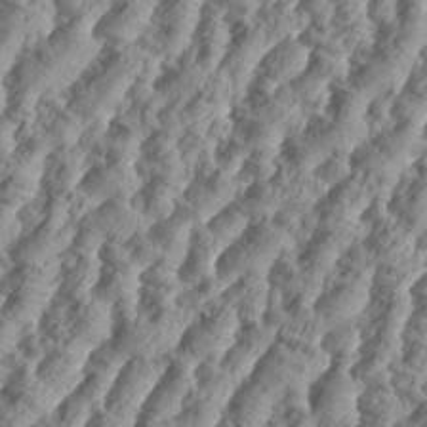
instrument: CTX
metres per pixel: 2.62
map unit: eHh
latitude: 34.8380
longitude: -136.8191
